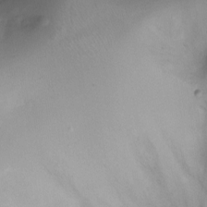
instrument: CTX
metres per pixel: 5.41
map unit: Ht
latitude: -10.2551
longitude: -29.0080
